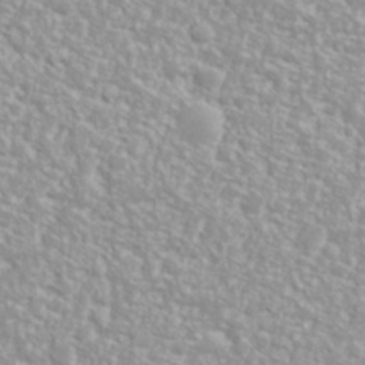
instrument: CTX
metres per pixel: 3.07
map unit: Nhu
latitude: 26.4601
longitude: -60.3845
